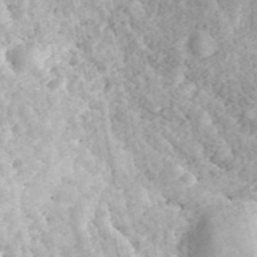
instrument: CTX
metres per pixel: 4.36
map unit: ANa
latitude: 44.1955
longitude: 46.3684
